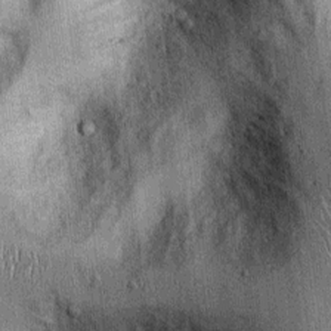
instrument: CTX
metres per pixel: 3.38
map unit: Ht
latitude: -0.0094
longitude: -13.4994
